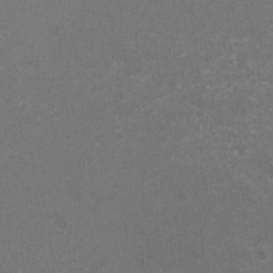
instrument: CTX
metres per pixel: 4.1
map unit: HNhu
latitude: -2.2928
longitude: -0.2333
